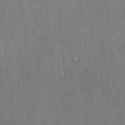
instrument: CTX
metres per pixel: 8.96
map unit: Ave
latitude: 22.6679
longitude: -136.2901
